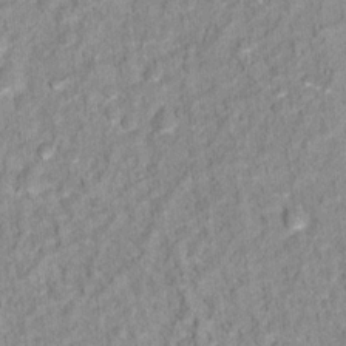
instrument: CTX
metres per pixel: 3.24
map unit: Hto
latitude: 16.3089
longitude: -36.4034
